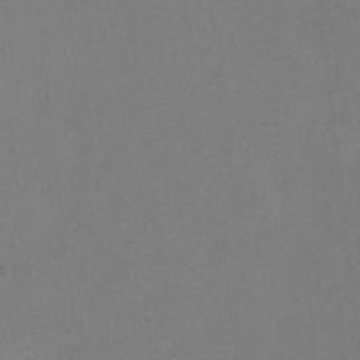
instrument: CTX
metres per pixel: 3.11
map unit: eHh
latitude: -3.1620
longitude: -74.3278
